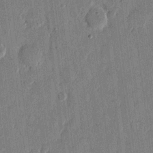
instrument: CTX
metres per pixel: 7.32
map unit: eHh
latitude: 13.3482
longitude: -68.4790
